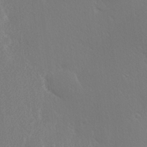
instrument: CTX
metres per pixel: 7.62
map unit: Hve
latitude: 19.5749
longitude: 149.7100
